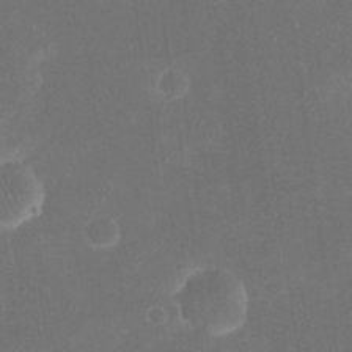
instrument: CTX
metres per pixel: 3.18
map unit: eHh
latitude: 20.1011
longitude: -69.1970
